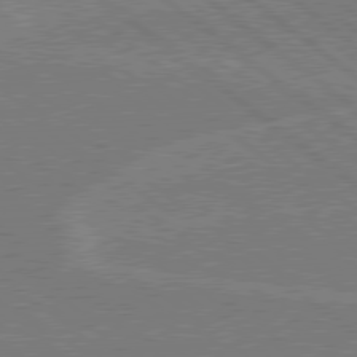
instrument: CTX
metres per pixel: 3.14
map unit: Hpe
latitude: 78.6680
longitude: -160.7246
